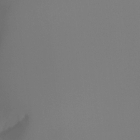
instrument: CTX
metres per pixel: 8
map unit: Ht
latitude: -4.4629
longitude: -61.3859
